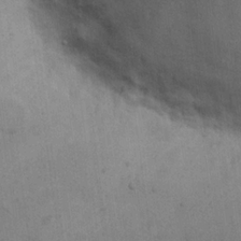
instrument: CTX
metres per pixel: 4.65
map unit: eHh
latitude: 21.8017
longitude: -62.8002
